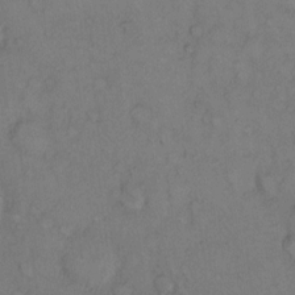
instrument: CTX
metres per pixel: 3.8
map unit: Hto
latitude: 10.7246
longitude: -58.9703
